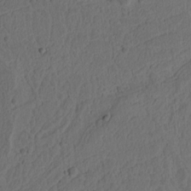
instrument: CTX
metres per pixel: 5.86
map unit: Ht
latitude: 10.6680
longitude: -74.5735
